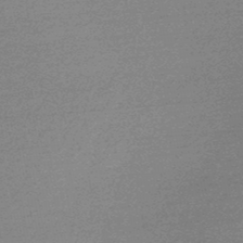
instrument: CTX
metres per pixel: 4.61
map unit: lHb
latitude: -48.0472
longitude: 63.2187
